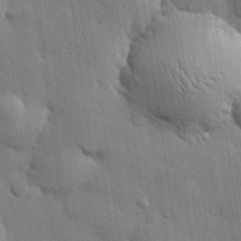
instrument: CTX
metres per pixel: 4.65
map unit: eHh
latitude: 30.6302
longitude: -79.1026
